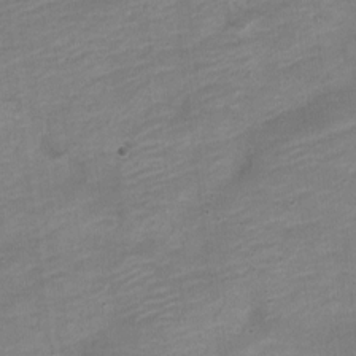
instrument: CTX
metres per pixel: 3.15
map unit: Nve
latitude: -18.1606
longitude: 109.5588
